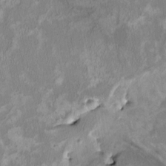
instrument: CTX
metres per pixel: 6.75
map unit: HNhu
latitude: 3.0836
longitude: -4.4412
